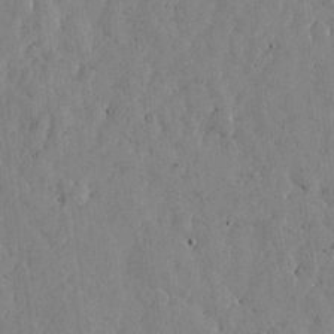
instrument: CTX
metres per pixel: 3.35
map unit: lHvf
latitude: 17.5938
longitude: -113.7638
